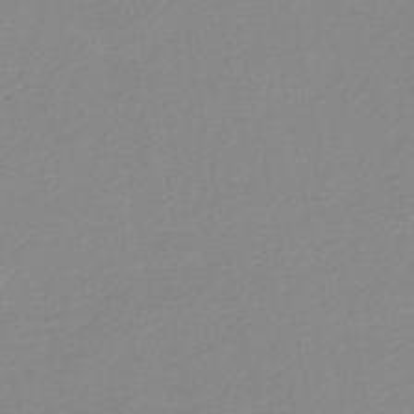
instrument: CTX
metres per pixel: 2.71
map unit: HNb
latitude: -48.1984
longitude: 57.0297
